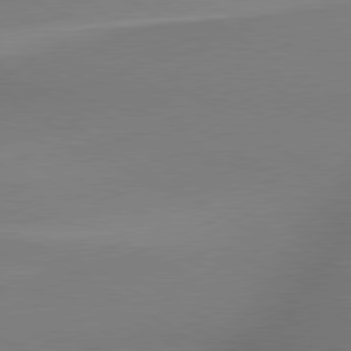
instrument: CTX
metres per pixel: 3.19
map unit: lApd
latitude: 79.8017
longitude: 177.9556
